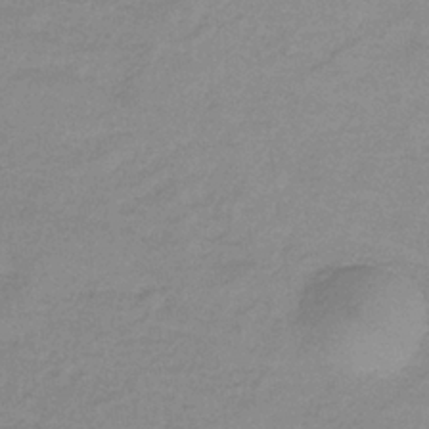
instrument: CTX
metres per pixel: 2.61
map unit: lHb
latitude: -34.7652
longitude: 69.9745
